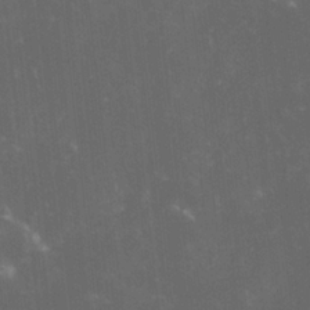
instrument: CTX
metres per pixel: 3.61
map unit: lHvf
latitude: -14.0661
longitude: -101.6505
